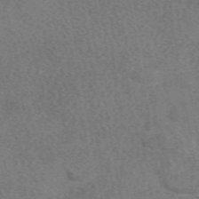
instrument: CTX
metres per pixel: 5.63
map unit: eAb
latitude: 49.7450
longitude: 115.7855
